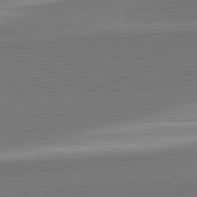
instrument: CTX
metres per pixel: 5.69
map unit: lApd
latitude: 82.3467
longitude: 150.5574
